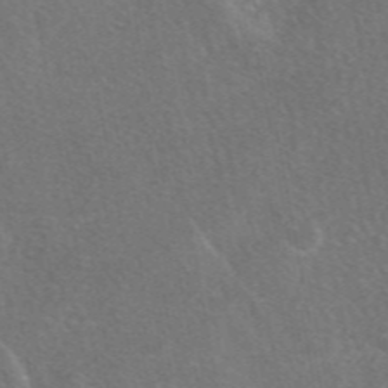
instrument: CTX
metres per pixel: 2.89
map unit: eAb
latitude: 48.0444
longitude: 119.4454
